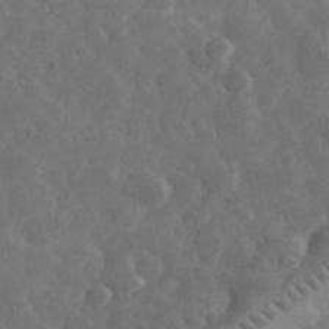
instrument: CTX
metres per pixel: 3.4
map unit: eHh
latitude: 33.7639
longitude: -69.0459
